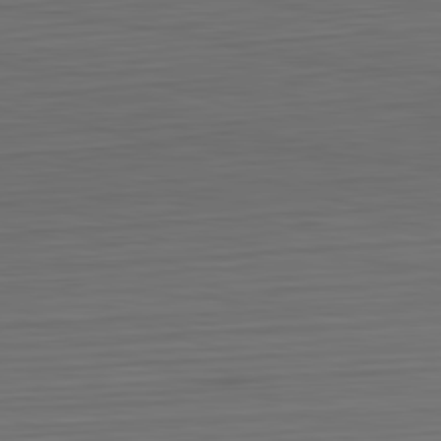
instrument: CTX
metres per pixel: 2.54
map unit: Hpe
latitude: -82.6518
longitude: 11.5777
